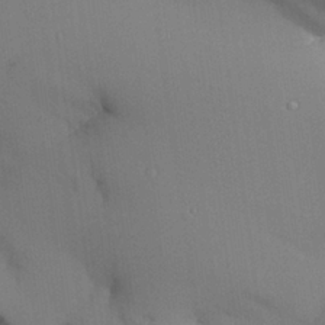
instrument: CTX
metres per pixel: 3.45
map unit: Aa
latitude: 26.6491
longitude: -129.1025
